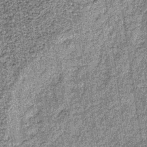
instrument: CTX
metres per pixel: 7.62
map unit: lHb
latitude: -37.0486
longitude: 64.4629
